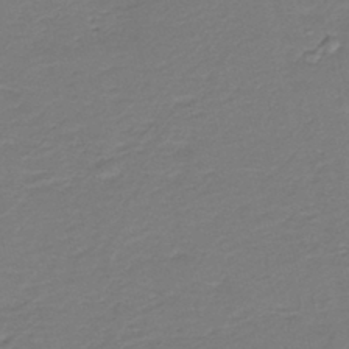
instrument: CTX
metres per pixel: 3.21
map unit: HNb
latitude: -42.5195
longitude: 50.5952
